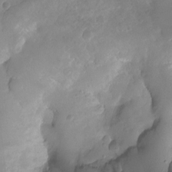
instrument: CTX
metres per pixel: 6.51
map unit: Ht
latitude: -10.0661
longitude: -39.8394
